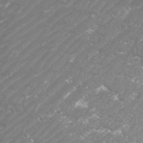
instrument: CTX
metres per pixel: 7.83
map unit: Htu
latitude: -10.5952
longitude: -73.0836
